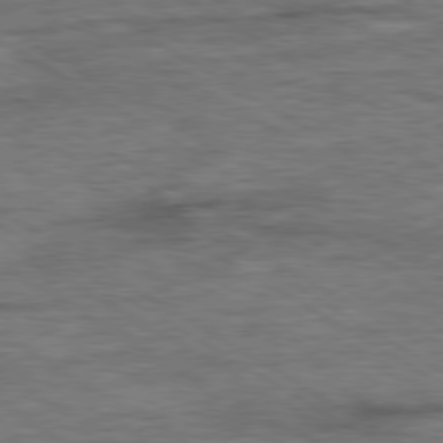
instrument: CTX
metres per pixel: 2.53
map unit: Ap
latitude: -80.1228
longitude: -77.8961
